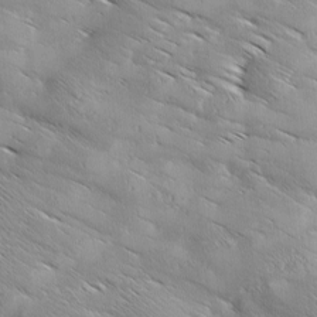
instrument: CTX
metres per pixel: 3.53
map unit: Ave
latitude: 1.5749
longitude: -114.2144
